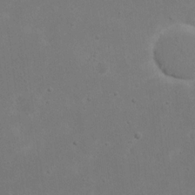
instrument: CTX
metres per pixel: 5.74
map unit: eHh
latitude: 17.8583
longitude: -72.4412
